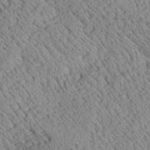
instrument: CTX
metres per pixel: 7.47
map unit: Aa
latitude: 25.0647
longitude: -134.5357
